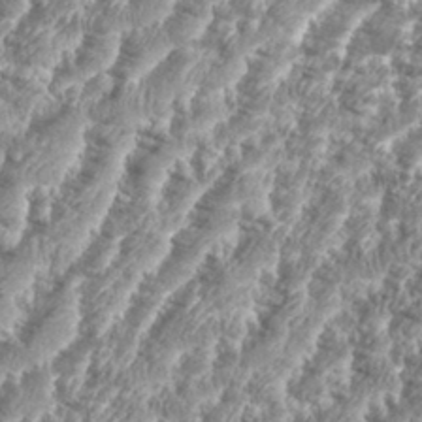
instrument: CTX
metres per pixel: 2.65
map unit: eHh
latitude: 35.7260
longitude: -136.7813
